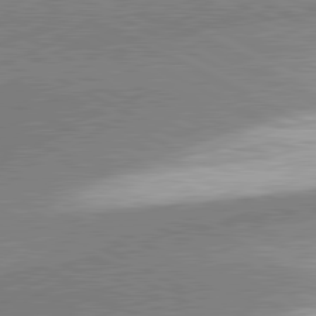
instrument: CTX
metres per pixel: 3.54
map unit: lApd
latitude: 81.2726
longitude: -163.2726
